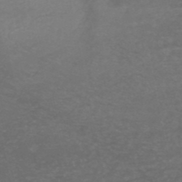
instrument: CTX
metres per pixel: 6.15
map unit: HNb
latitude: -49.5588
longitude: -43.5371
